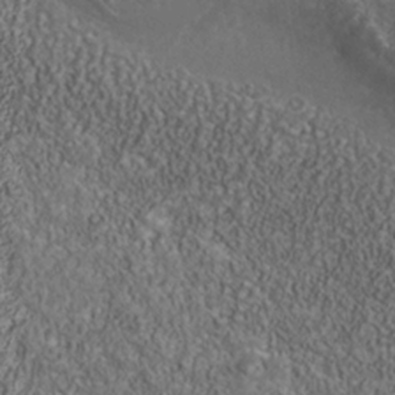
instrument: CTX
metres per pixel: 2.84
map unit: Nhu
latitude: -39.7100
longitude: -85.2159
